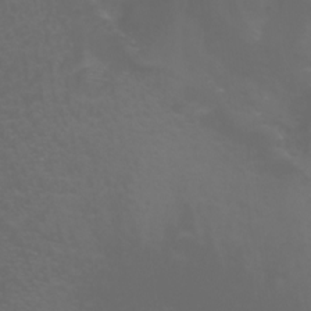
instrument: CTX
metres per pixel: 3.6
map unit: Nhu
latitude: -7.7288
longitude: -73.2348
